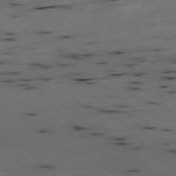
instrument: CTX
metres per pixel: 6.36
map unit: Ap
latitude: -77.4076
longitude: -60.1389
